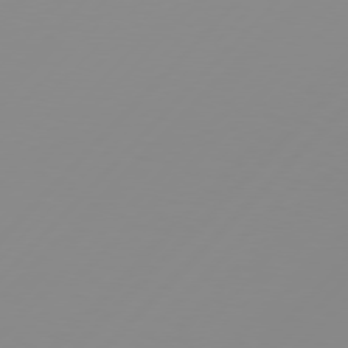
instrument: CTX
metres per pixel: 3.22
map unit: Hpe
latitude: 77.8394
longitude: -139.4237
